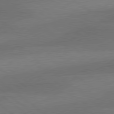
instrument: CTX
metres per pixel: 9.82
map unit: lApd
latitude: 79.5938
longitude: -89.0648
